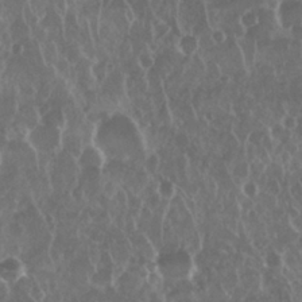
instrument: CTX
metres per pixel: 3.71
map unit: Nhu
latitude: 28.8569
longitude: -63.7072
